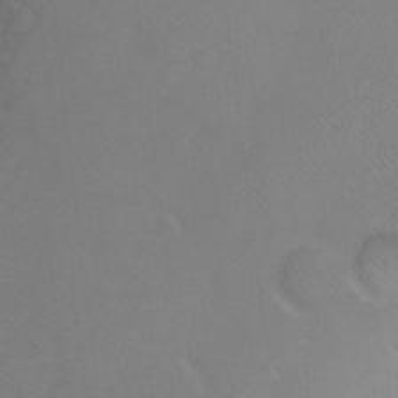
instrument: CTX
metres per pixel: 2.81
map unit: Ht
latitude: -8.5763
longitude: -36.8569
